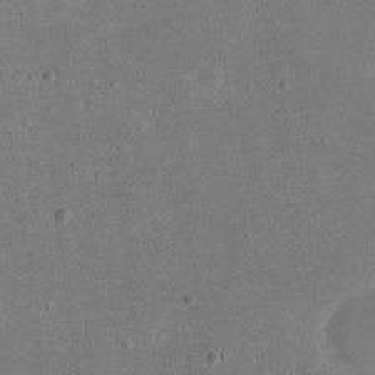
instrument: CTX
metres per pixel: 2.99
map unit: eHh
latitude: 18.2711
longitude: -71.0458
